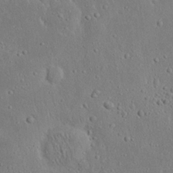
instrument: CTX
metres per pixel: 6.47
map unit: Nhu
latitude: 23.4048
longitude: -72.2145
